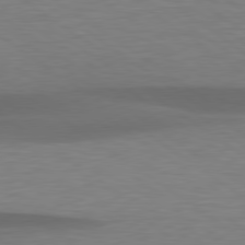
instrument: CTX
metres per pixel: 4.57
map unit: lApd
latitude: 79.3293
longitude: -90.7435
